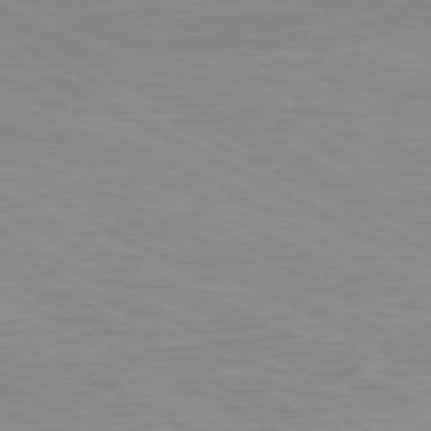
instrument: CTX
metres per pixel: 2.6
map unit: Ap
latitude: -82.0283
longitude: -73.1404
